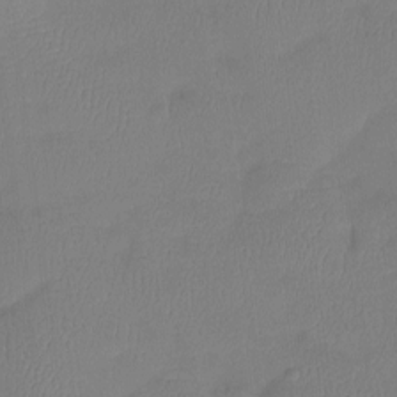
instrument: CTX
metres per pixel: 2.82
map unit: Htu
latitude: -13.5966
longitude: -45.4237
